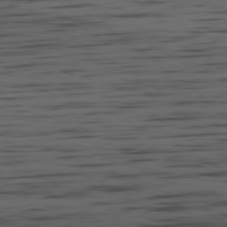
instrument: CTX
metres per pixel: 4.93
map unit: Ap
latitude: -79.9178
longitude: -62.3279
